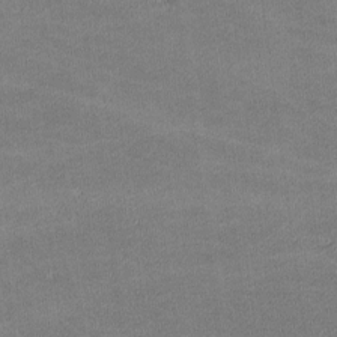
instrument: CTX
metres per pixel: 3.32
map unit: lHvf
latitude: -11.5210
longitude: -103.8394
